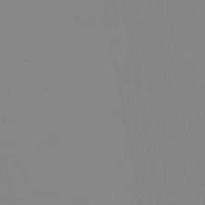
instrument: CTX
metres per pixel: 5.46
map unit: eHb
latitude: -49.0487
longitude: 84.7274
